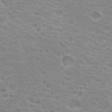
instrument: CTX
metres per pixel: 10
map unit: Hto
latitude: 21.1026
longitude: -40.4978
